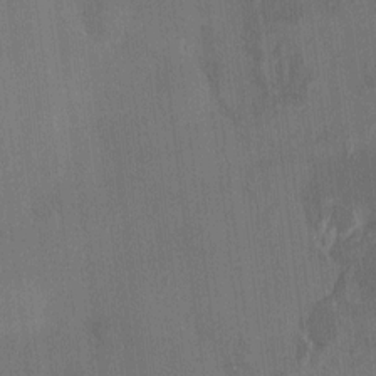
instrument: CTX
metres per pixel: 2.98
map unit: HNhu
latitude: 4.0255
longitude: 7.3509
